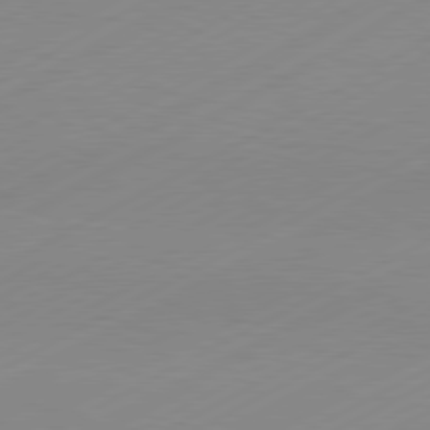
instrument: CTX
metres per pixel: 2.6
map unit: Hpe
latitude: -81.5966
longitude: 13.7667
